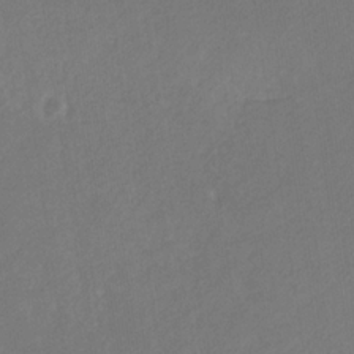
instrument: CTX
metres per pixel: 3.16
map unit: eHb
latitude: -30.6707
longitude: 67.8800
